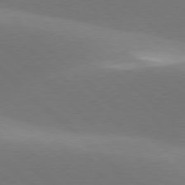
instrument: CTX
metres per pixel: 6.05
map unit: lApd
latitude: 77.7638
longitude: -51.9906
